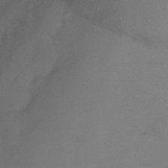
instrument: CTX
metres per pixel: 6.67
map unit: Ht
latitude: 1.2537
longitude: -34.5356
